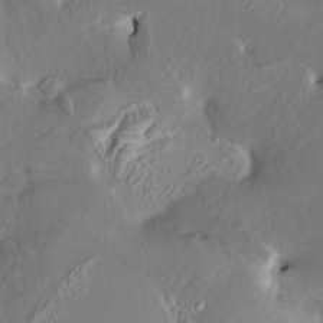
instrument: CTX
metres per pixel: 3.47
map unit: HNhu
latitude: 4.2522
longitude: 6.9541
